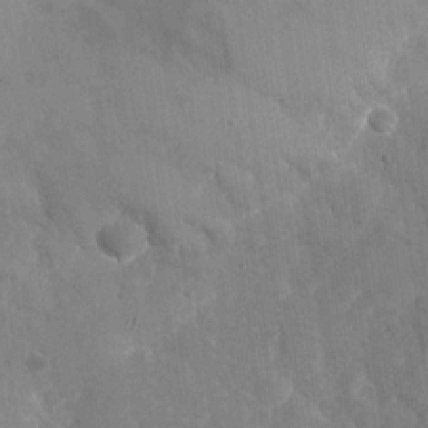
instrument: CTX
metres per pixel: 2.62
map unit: Nhu
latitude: -27.9745
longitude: -58.0822
